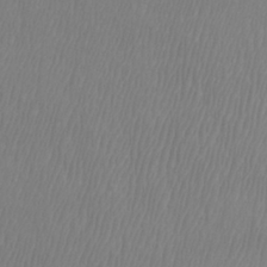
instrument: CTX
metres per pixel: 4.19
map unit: Htu
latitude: -8.6329
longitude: -75.1592
